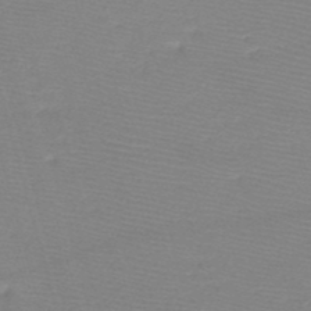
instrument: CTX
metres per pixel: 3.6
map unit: HNb
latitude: -49.1242
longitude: -42.2712
